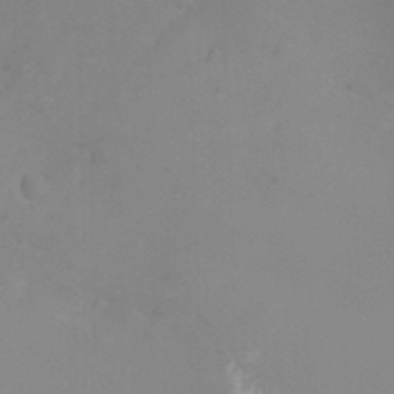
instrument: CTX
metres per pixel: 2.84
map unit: Nhu
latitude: -8.4629
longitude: -73.7261
